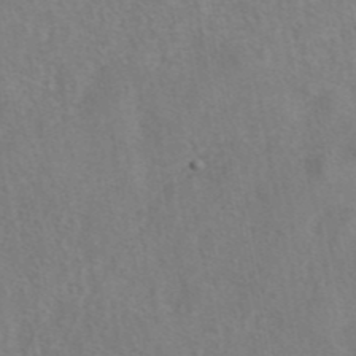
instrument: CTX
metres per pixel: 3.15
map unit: eAb
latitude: 42.2145
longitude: 105.1431
